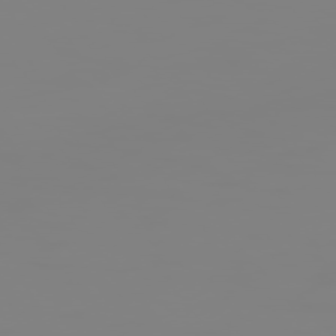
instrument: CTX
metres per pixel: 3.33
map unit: Hpe
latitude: 74.7624
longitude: -127.4804
